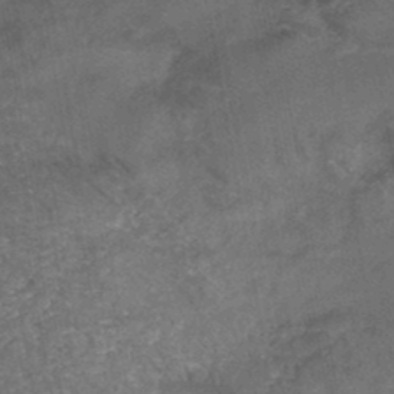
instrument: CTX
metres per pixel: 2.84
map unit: HNb
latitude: -44.8219
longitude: -37.4993
